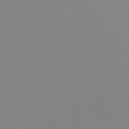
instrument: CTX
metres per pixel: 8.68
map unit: Ht
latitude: -15.0109
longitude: -48.0444
